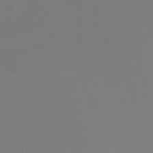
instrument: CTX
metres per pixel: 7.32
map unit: HNb
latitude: -48.8219
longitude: -44.4601
